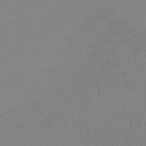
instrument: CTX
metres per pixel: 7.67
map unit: lHb
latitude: -44.2928
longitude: 74.7275
